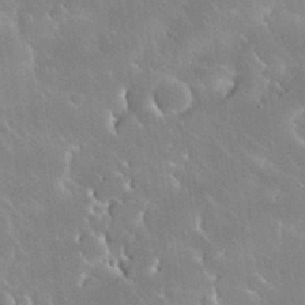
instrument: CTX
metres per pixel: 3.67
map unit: Nhu
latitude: 31.2348
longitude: -57.1403
